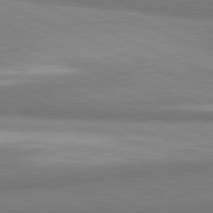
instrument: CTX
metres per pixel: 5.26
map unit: lApd
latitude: 81.8772
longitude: 161.4454
